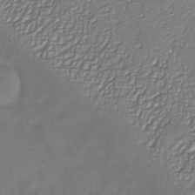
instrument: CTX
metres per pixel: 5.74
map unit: Nhu
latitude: -26.5573
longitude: -58.1389
